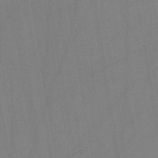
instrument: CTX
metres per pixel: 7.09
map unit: HNb
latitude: -45.9178
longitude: -39.6883
